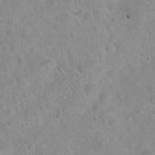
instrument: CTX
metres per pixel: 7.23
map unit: Hto
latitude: 21.4994
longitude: -53.2915
